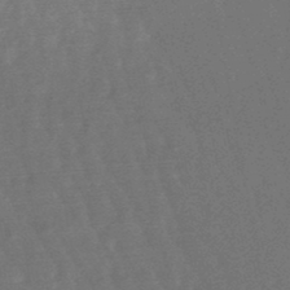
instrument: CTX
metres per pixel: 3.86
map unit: lHb
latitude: -47.8044
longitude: 80.1039
